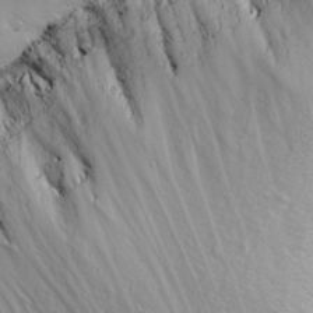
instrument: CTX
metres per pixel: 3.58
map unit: Ave
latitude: 0.8569
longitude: -113.0647
